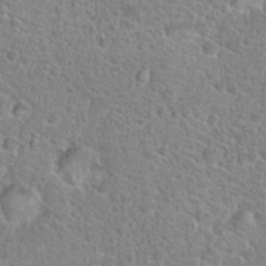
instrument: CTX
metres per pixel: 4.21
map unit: Hto
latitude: 24.3467
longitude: -48.8758
